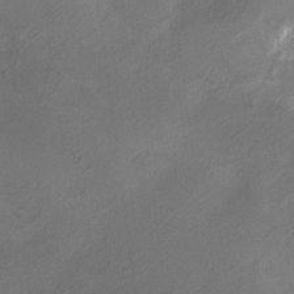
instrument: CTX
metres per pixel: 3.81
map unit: eHh
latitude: -5.8044
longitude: -77.8205
